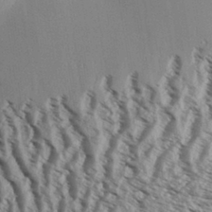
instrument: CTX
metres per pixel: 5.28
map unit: Aa
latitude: 31.9151
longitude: -138.2333
